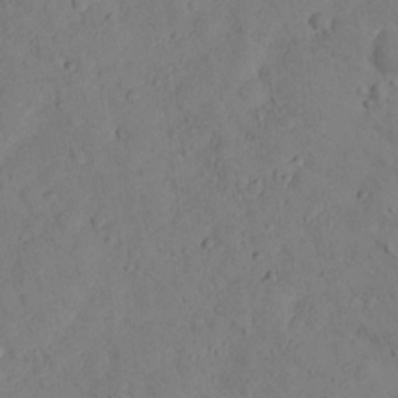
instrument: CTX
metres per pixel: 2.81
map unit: lHvf
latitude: 13.2159
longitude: 177.8611
